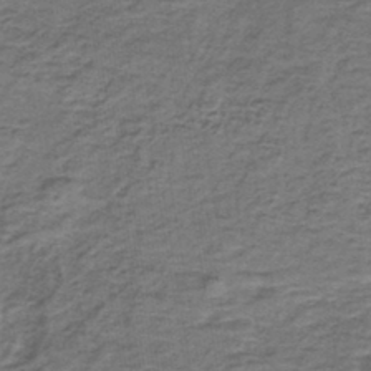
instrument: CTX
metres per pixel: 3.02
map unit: lHb
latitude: -40.5951
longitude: 62.4251
